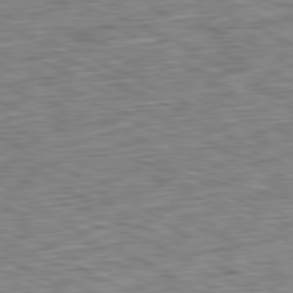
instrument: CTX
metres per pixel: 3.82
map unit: Ap
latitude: -81.1242
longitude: -71.0647
